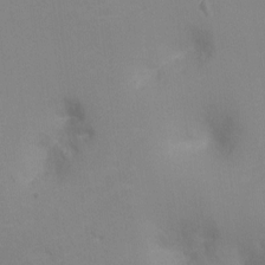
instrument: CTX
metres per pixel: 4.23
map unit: Ht
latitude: -9.5210
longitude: -31.3104
